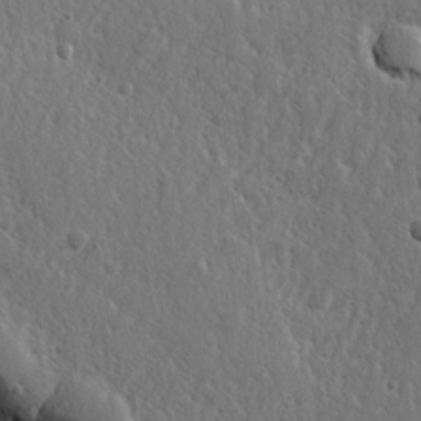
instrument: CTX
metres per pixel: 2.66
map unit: lHvf
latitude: 23.1592
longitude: 144.9920
